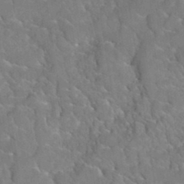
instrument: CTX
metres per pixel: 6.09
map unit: Hto
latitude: 35.4237
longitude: -48.6302
